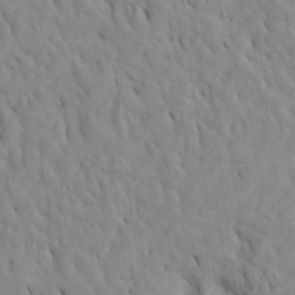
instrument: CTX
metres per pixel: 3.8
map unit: Htu
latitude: -8.2172
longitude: 144.9164
